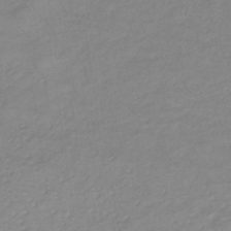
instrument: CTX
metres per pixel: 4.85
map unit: lHb
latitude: -34.6329
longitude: 72.2172
